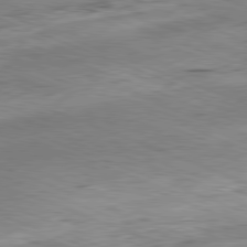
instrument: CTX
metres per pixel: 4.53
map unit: Ap
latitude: -81.8423
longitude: -81.7827
